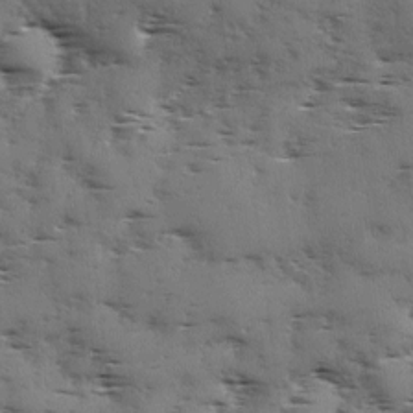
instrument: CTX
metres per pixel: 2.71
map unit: Ave
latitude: 1.6127
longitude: -111.0837
